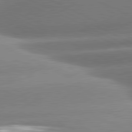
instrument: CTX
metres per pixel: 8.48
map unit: lApd
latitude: 81.0647
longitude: -159.2915
